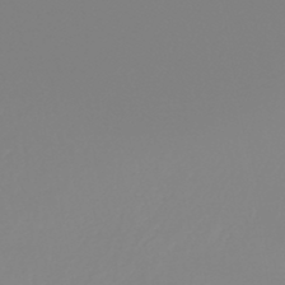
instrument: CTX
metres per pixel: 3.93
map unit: lHb
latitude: -44.9542
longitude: 55.5399
